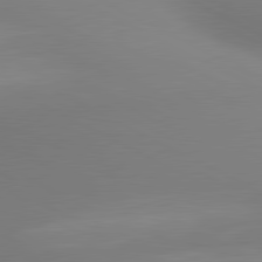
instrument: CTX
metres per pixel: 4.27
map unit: lApd
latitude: 80.9136
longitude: 132.5007
